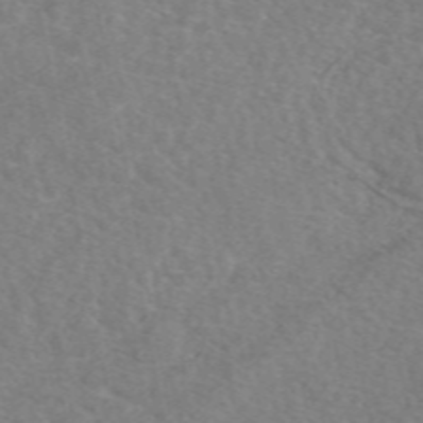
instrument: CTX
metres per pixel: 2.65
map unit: eAb
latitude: 50.2144
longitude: 111.2753
